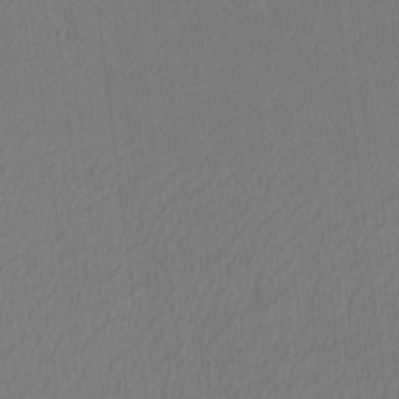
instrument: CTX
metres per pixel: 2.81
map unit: Ave
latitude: 12.4601
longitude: -107.2159
